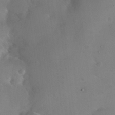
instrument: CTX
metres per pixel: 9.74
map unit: Nhu
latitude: 25.9528
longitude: -57.7827
